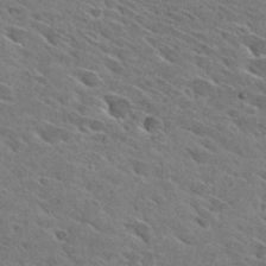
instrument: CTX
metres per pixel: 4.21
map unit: Hto
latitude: 29.3859
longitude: -43.3860
